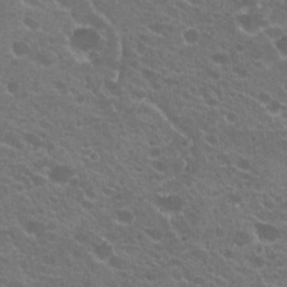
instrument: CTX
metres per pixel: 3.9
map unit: Hto
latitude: 20.9703
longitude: -34.4790
